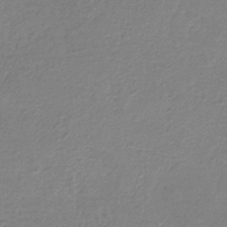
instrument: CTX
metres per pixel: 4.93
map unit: HNb
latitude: -33.7478
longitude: 55.4832
